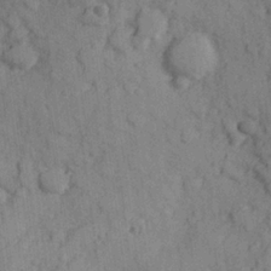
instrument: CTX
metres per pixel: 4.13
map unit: Hve
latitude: 25.3859
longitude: 147.8233
